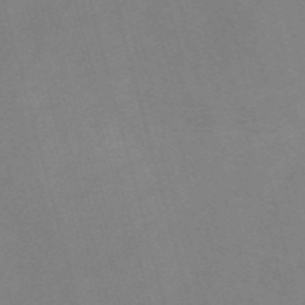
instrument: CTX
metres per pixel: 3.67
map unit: Nve
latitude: -57.4832
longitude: 64.3873
